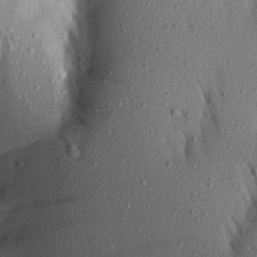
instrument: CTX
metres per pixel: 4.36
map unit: Aa
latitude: 18.8569
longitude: -148.7435
